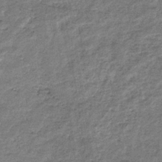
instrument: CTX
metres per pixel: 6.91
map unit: eHb
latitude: -36.5762
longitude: 77.4454
